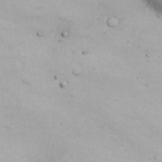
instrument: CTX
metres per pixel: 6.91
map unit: Nhu
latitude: 21.0837
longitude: -72.1767
